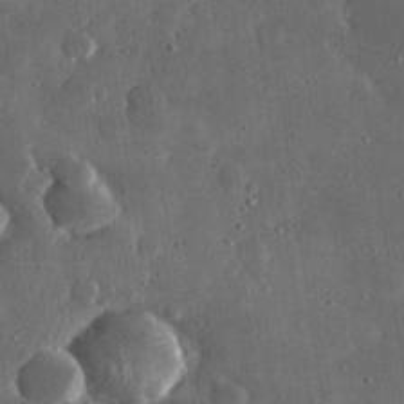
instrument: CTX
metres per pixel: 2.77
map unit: lHvf
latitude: 31.5938
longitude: -88.4979
